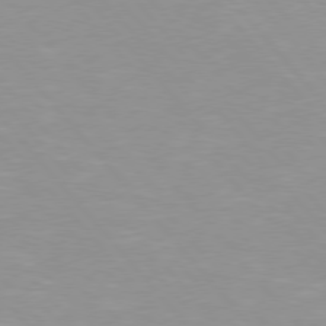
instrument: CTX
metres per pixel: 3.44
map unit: Hpe
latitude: 76.2522
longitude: -154.9325
